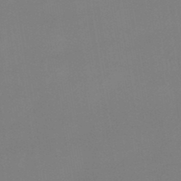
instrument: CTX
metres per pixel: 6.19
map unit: lHb
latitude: -48.4440
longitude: 67.7100
